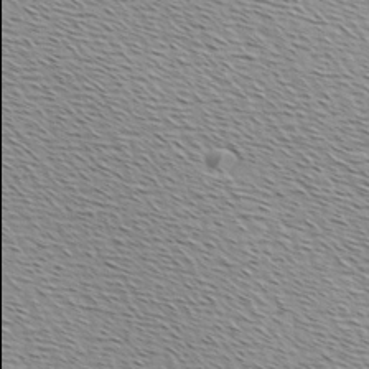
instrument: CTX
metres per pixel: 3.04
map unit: Hve
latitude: 2.7246
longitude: -121.9906
